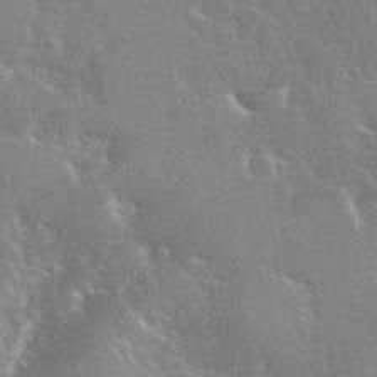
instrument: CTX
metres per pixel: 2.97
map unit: eHh
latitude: 37.4616
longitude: -61.8394
